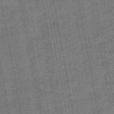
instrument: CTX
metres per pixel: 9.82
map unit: HNb
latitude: -48.5952
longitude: -38.5546
